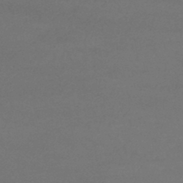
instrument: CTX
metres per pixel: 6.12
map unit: lHb
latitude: -38.2362
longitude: 73.1242
